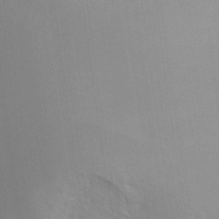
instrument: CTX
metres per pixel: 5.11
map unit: Aa
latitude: 27.6505
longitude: -147.3293
